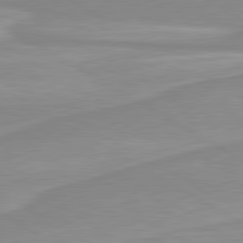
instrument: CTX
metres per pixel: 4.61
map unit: lApd
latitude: 80.2711
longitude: 171.9178
